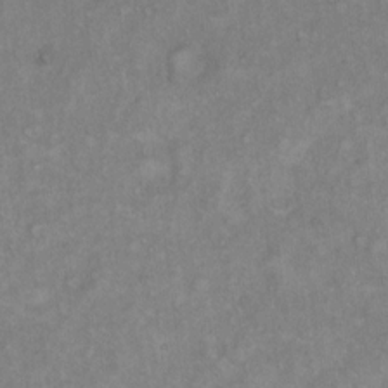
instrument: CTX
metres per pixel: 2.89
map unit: Hto
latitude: 11.8961
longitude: -60.4601
